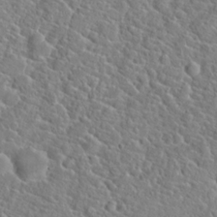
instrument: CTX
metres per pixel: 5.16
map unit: Hto
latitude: 20.9514
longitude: -44.9702
